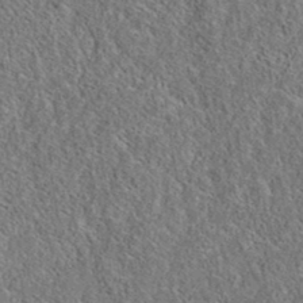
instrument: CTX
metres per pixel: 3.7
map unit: eAb
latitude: 35.9528
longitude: 112.0661
